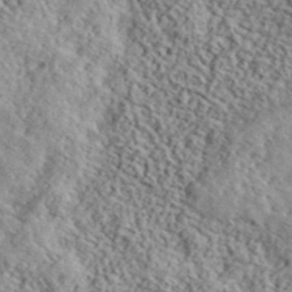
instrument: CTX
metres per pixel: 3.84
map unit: lHvf
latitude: 40.6490
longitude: -88.3657
